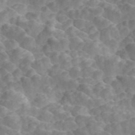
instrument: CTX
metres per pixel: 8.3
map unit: ANa
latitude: 45.2537
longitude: 21.1242
